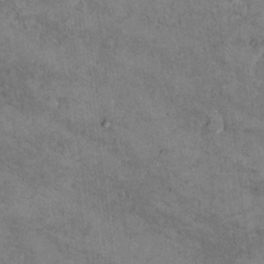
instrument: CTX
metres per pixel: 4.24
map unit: Hto
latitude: 9.7828
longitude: -36.2333
